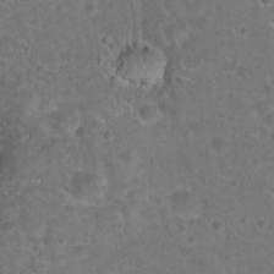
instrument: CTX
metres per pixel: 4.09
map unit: Hto
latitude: 22.1767
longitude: -48.2522
